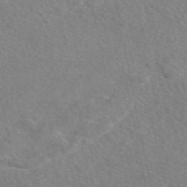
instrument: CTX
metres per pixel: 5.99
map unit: eAb
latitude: 48.6113
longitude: 117.4643
